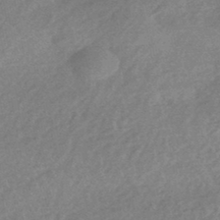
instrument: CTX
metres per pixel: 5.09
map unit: HNhu
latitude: -45.2565
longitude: 92.3873
